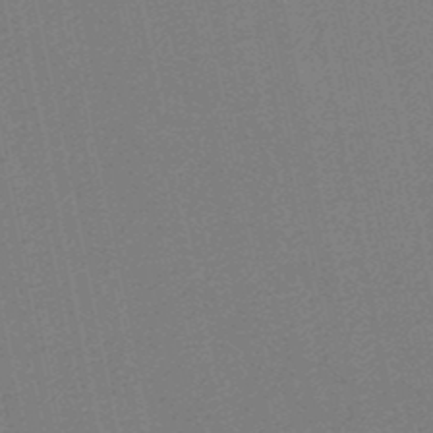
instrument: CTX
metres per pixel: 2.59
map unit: HNb
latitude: -48.7275
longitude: 59.1809
